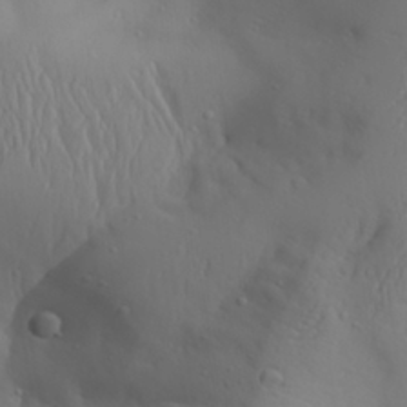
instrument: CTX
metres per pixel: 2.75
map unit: Aa
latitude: 27.7261
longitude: -132.9703
